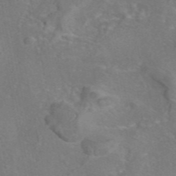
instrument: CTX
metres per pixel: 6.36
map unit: eAb
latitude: 45.8961
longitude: 107.8801
